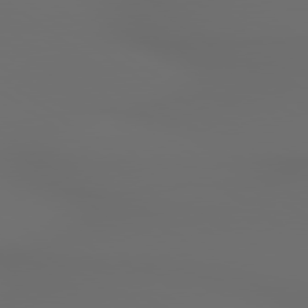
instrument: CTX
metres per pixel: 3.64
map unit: lApd
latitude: 79.3671
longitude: 176.4818
